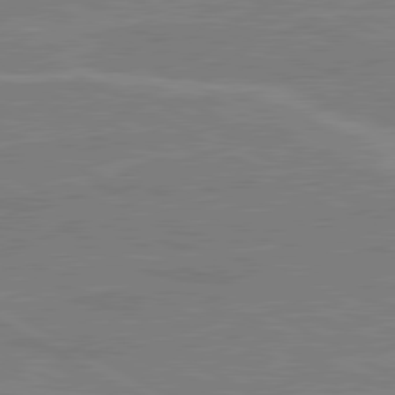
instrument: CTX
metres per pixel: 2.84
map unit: lApd
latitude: 80.6113
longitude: 121.6722
